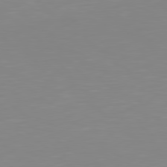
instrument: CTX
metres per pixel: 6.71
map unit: Hpe
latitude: 78.8758
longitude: -172.3278
